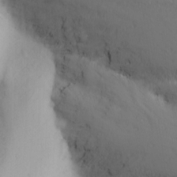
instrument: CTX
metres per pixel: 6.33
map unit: Nhu
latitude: -3.0864
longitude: -72.8191
